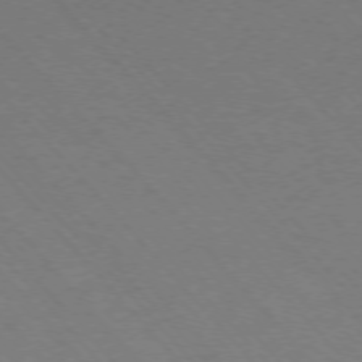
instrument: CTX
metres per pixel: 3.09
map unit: Ap
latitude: -75.9178
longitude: -63.3293
